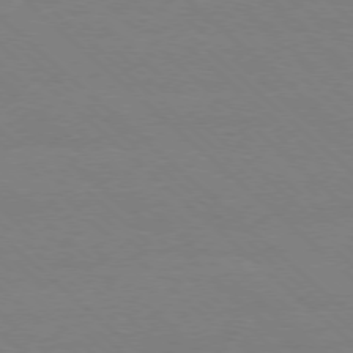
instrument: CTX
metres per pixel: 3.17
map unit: Ap
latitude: -78.1794
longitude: -84.9514
